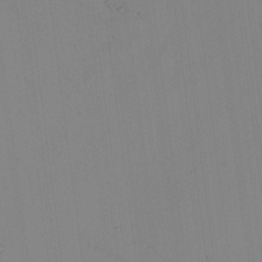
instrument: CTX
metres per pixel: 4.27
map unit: HNhu
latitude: 9.4238
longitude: 15.3888
